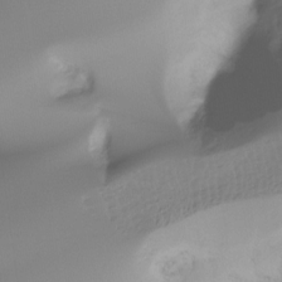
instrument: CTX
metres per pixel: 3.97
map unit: Ht
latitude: -16.9542
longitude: -46.2523
